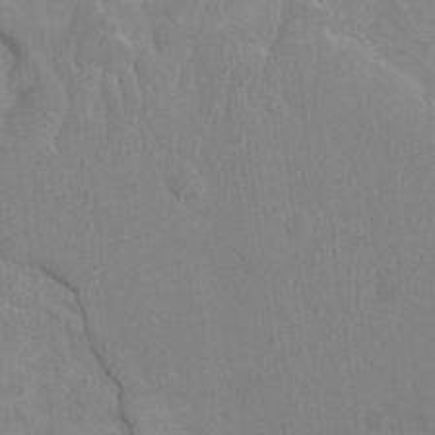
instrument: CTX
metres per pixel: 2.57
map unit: HNhu
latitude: 4.2711
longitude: -2.8569
